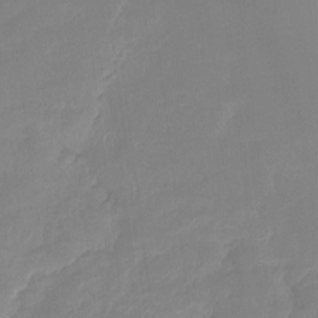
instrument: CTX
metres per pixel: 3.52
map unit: Ht
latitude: -15.2754
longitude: -52.6680
